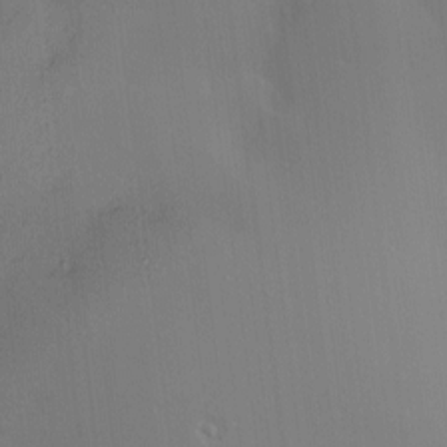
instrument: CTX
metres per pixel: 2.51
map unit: Nve
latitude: -7.9178
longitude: 175.3698
